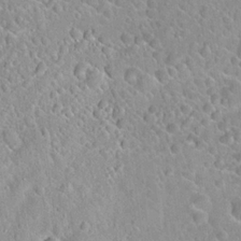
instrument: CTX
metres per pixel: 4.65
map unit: Hto
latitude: 21.4049
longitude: -52.7058
